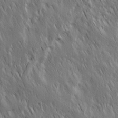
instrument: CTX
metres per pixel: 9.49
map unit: Ave
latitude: 15.1970
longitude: -134.3656
